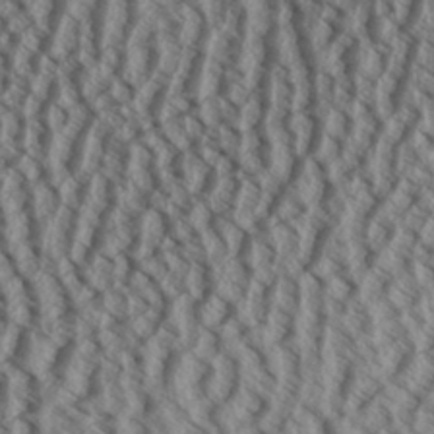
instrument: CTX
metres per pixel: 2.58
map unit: Aa
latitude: 32.5735
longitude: -137.5182
